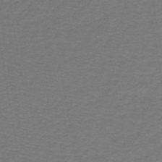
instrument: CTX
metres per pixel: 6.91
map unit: lHb
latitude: -42.2739
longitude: 53.6721
